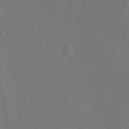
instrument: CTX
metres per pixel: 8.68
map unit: lHvf
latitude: 17.5749
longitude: -117.2915
